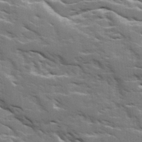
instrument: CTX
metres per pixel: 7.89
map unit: Ave
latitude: 18.0444
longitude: -129.9528
